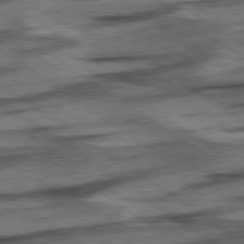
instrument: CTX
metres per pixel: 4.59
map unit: lApd
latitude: 78.3656
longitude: -54.2144
